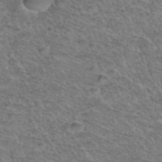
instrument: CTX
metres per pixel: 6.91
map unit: Hto
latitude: 36.9136
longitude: -47.3293
